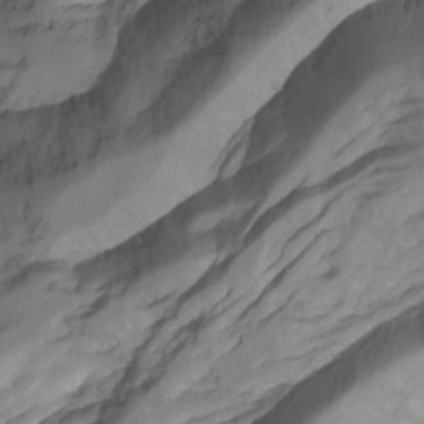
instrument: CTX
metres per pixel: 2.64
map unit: Nhu
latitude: -7.3887
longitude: -51.9717
